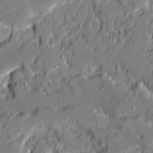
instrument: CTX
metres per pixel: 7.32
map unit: Ave
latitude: 20.5735
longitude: -129.0269
